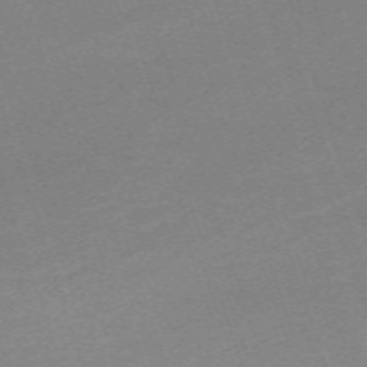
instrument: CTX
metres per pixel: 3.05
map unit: eHh
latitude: -64.0661
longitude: 49.7289
